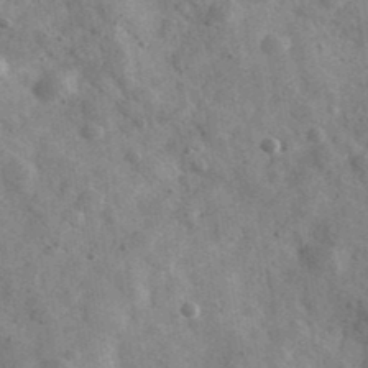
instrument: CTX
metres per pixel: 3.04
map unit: Ave
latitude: 39.1781
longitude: -107.6127
